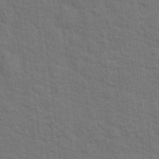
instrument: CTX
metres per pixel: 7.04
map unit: Hto
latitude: 15.4427
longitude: -38.1011
